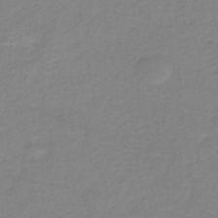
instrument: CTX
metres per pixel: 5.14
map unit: eHb
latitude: -36.3873
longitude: 74.4629
